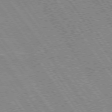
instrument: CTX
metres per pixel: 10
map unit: Hpe
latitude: 73.9339
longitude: -141.8394
